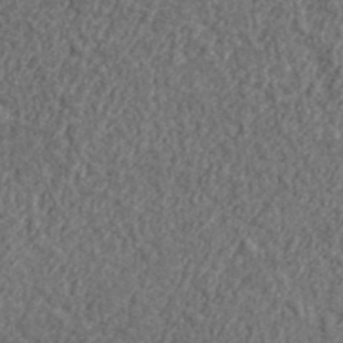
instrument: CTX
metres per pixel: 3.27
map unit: lHvf
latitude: 38.2333
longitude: -90.6679
